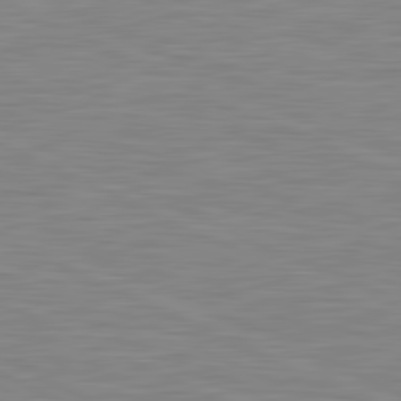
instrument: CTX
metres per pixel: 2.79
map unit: lApd
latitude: 81.3859
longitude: -169.7639
